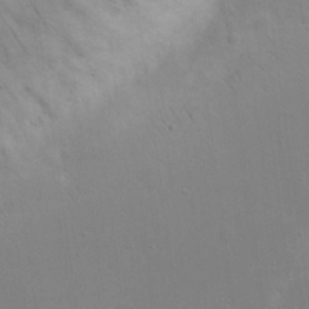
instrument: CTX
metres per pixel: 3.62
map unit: eHh
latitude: 19.5749
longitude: -69.4804
